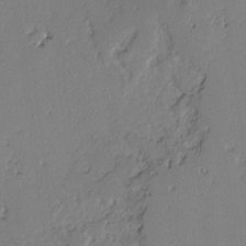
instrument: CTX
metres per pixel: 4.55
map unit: lAvf
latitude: -2.5951
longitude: -108.2522
